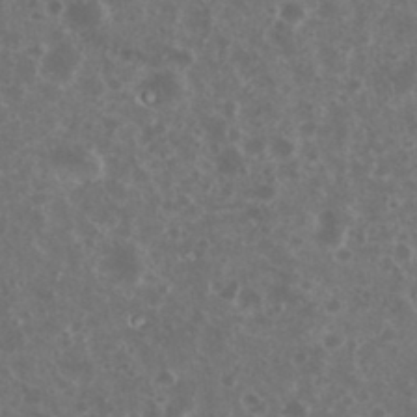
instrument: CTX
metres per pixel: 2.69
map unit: eHh
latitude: 34.4979
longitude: -61.4615
